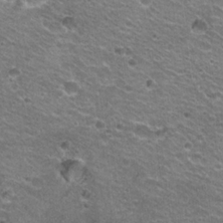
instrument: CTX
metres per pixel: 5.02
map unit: Hto
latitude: 21.2537
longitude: -32.8569
